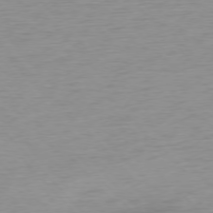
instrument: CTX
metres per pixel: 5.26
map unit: Ap
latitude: -76.7652
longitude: -63.9906
